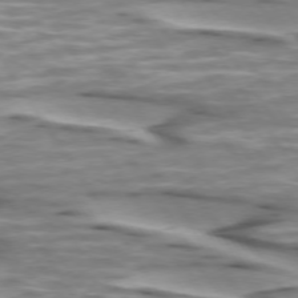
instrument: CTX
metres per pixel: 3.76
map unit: lApd
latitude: 74.1389
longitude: -57.0836
